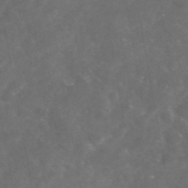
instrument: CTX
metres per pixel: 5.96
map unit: eAb
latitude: 46.1578
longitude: 125.8800
